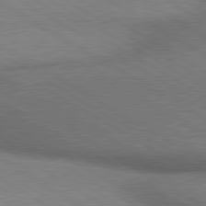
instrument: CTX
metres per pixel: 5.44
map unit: lApd
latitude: 80.3089
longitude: 164.1417
